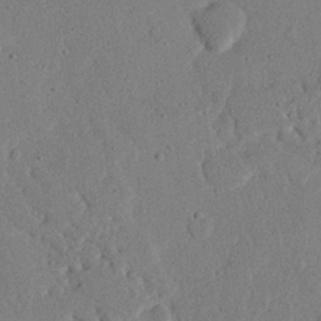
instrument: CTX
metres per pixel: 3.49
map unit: eHh
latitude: 25.1970
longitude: -80.4412
